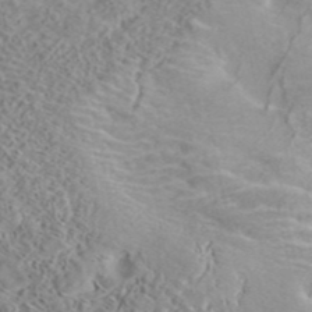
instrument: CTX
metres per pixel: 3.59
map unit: ANa
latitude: 43.1025
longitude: 54.8786
